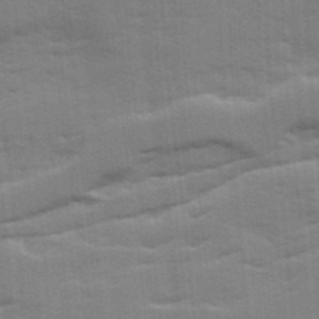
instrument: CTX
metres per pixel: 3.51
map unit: Ave
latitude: 12.1389
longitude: -102.1578
